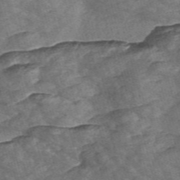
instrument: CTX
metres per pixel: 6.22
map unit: Nve
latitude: -57.3509
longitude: 57.5399
